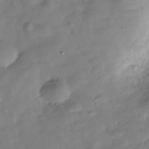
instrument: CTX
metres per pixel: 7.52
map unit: Hve
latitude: -31.2754
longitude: 92.8219
